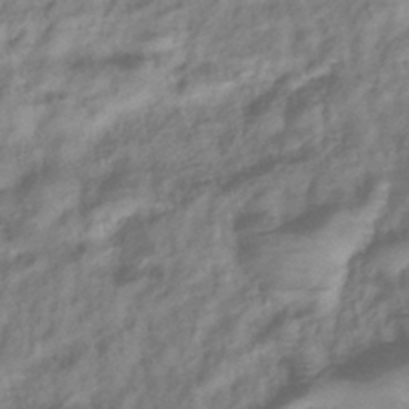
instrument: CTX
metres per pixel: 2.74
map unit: eHb
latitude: -40.5574
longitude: 78.8597
